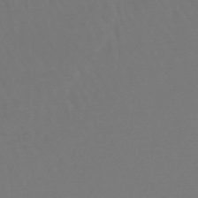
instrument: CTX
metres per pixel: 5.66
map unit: lHb
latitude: -45.5588
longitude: 69.0486
